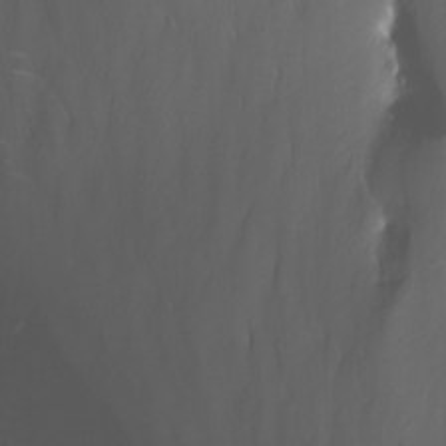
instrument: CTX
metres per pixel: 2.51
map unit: Nhu
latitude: -13.6155
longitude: -63.2537
